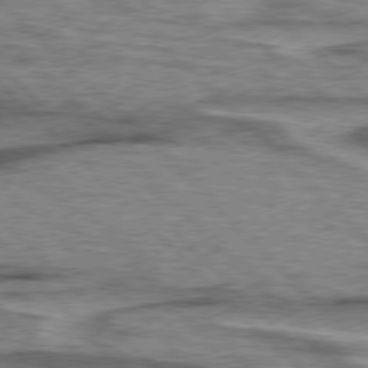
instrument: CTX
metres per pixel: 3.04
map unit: lApd
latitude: 76.8947
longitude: -78.0444
